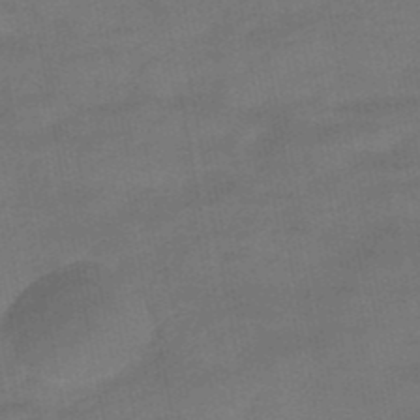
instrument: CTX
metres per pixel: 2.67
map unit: eHb
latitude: -39.5966
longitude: 82.8408
